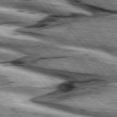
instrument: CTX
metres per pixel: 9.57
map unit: lApd
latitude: 76.1200
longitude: -82.8946
